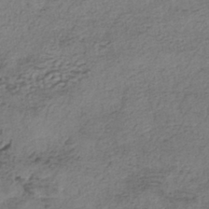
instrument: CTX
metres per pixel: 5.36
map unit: eHh
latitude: -42.5195
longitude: 119.9178
